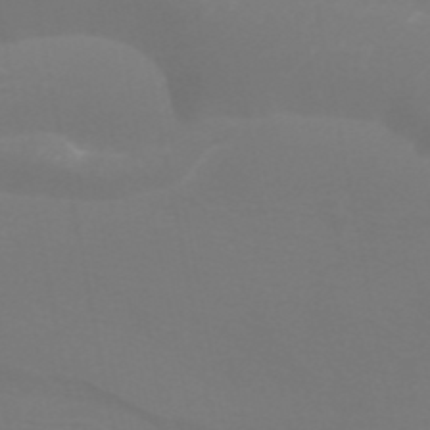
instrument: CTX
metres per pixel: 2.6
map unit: ANa
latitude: 44.5168
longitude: 29.3132
